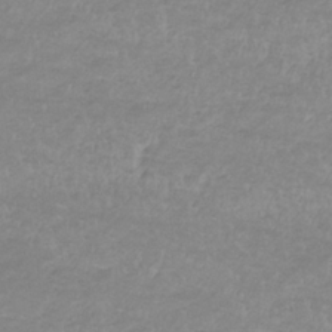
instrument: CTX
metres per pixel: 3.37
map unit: lHb
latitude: -33.6911
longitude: 70.1228
